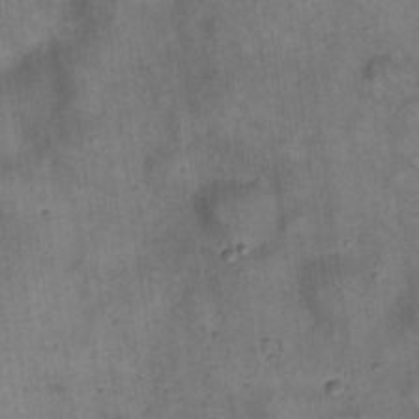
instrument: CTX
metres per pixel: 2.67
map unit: eHh
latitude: 20.7058
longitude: -61.0269
